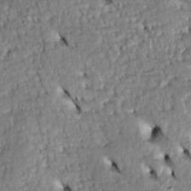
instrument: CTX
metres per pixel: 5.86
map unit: Htu
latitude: -5.0297
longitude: 153.6344
